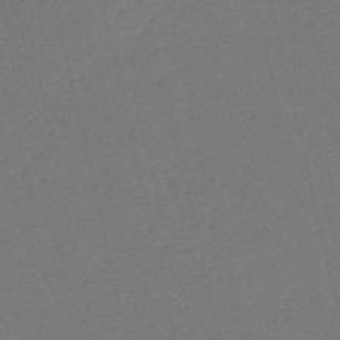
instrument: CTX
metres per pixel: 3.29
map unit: HNb
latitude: -54.4440
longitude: -38.8569
